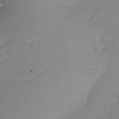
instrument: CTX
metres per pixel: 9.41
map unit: Nhu
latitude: -17.8045
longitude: -46.9514
